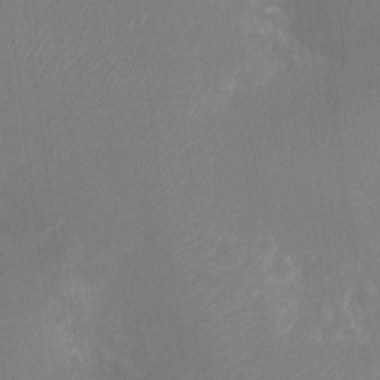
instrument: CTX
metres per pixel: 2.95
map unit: Ht
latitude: -11.4454
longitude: -23.5182
